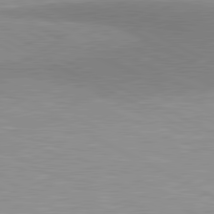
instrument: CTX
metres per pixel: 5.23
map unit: lApd
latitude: 80.8191
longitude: 157.1431
